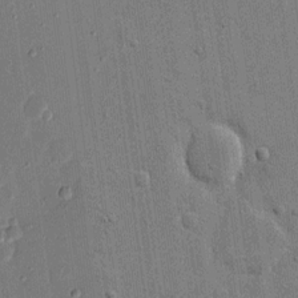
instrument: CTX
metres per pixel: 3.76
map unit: eHh
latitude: 14.5924
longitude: -69.1214
